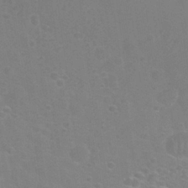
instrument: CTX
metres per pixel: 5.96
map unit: Nhu
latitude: 25.5938
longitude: -51.8394
